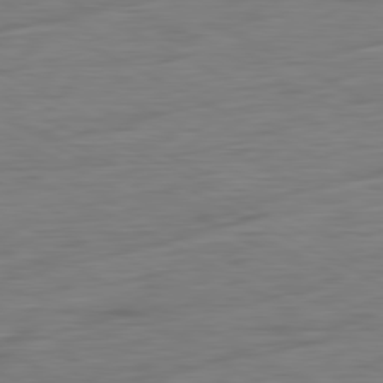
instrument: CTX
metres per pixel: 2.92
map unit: Ap
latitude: -81.4455
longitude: -77.9150
